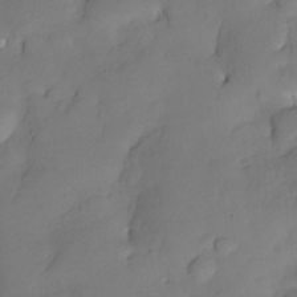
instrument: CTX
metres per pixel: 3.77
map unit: Nhe
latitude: -35.7478
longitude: -145.0836
